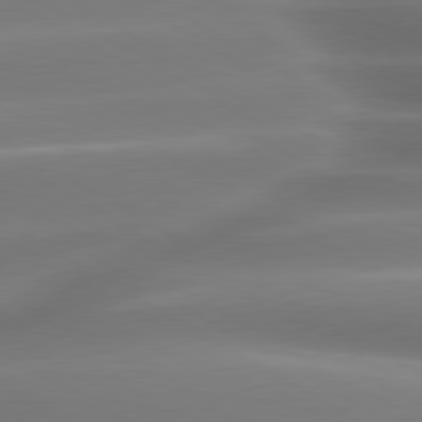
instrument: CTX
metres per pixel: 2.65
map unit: lApd
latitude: 80.0822
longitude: -138.4790
